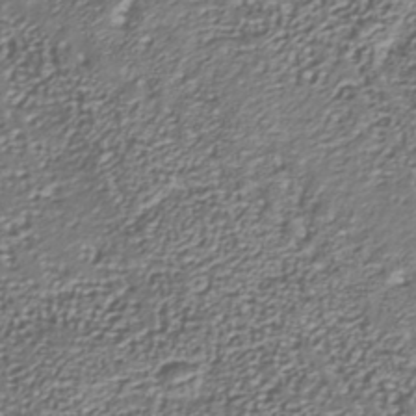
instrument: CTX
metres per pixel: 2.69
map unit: Nhu
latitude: -38.4818
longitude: -82.6490
